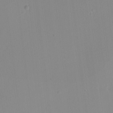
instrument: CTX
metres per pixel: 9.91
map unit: Nhu
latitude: -0.2173
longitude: -78.8758
